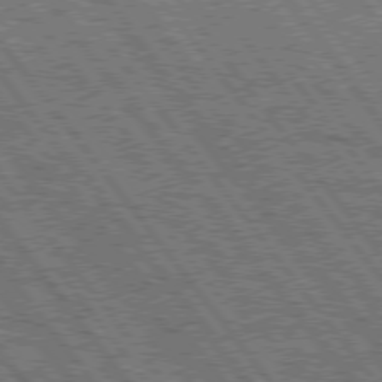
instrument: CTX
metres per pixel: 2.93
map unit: Hpe
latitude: 75.7450
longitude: -149.1592
